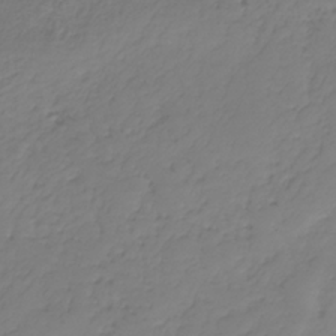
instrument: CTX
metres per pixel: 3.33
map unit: HNhu
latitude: -37.1998
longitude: 32.6708
